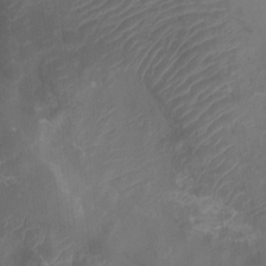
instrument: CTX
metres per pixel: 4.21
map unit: Nhu
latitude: -9.8989
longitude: -70.4601
